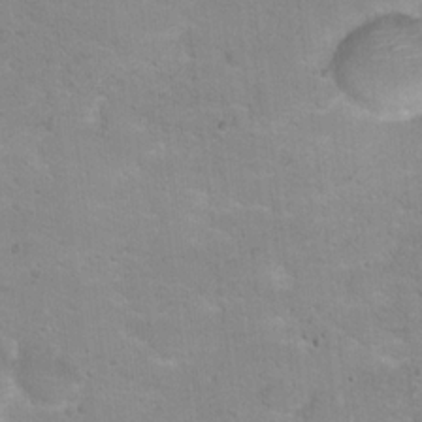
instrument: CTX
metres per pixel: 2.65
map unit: Hto
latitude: 16.5924
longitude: -39.0269
